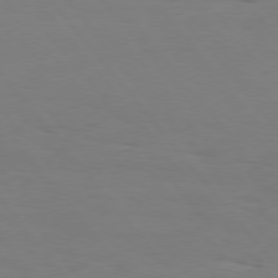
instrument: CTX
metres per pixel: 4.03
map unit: Hpe
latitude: 75.5371
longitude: -141.1781
